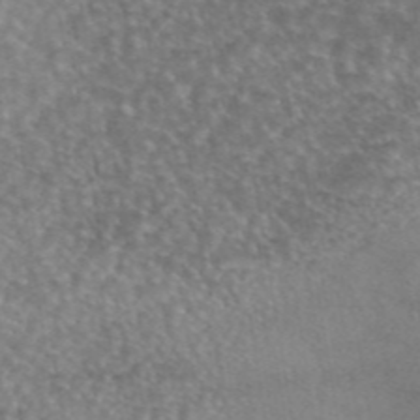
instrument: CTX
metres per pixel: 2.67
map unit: eAb
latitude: 44.8947
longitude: 109.4832
